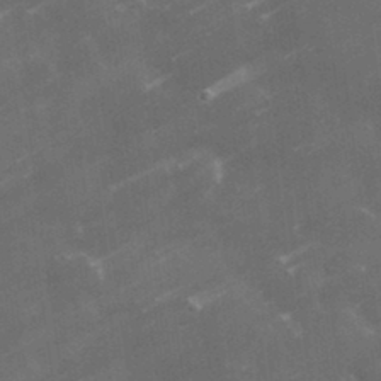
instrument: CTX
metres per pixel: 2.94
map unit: lHvf
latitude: 32.9703
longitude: -92.3845
